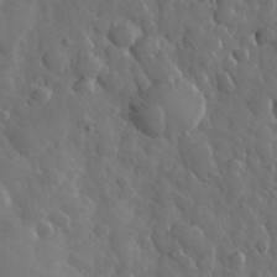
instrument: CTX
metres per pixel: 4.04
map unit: eHh
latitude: 33.8961
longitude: -57.7827
